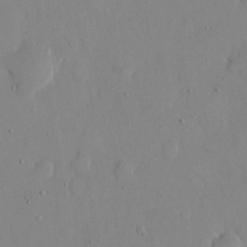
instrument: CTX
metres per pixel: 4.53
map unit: eHh
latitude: 12.1011
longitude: -69.3671
